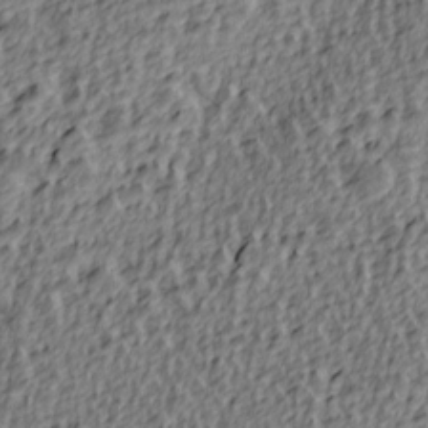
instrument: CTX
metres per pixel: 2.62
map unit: lAa
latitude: 4.2522
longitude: -113.3482
